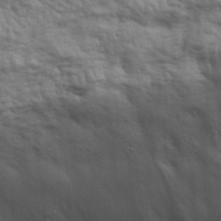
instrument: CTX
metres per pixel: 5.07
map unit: eHh
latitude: 29.8961
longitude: -75.4049
